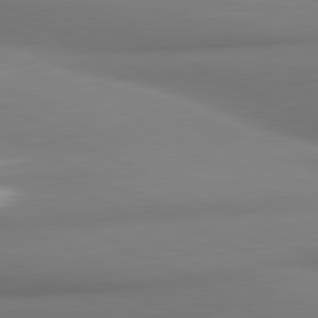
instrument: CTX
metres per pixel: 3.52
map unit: lApd
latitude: 81.3293
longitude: 177.9556
